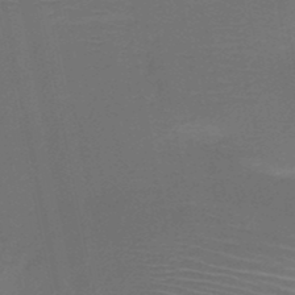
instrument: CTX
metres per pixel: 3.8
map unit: HNb
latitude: -50.4062
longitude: -48.1578
